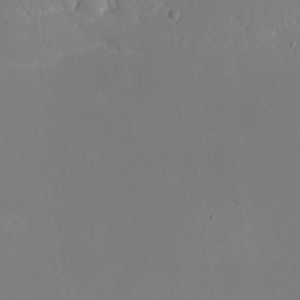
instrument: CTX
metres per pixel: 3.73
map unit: Nhu
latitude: -4.6140
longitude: -82.3845
